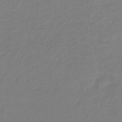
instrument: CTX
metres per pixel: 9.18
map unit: eHb
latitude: -45.9178
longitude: 81.7289
